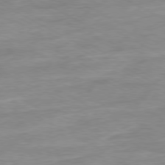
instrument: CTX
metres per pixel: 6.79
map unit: Ap
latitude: -80.3307
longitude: -101.6883
